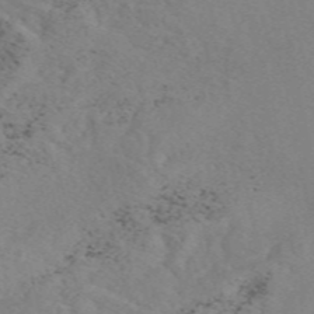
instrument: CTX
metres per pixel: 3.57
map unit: eAb
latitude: 49.6883
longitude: 108.2739
